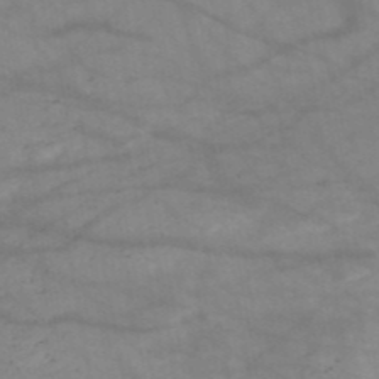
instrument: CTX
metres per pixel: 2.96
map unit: HNb
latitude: -50.6518
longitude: -39.9528
